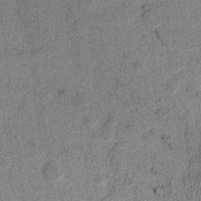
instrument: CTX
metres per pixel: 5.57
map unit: lAvf
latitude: 4.8380
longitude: 168.0850
